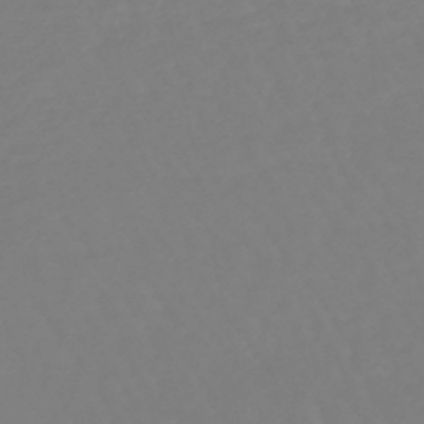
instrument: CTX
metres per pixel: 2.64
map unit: eHb
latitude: -45.7478
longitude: 81.2376
